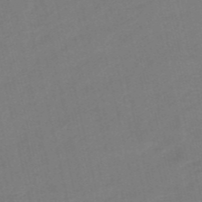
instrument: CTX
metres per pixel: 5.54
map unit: HNb
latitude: -53.4454
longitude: -48.4412
